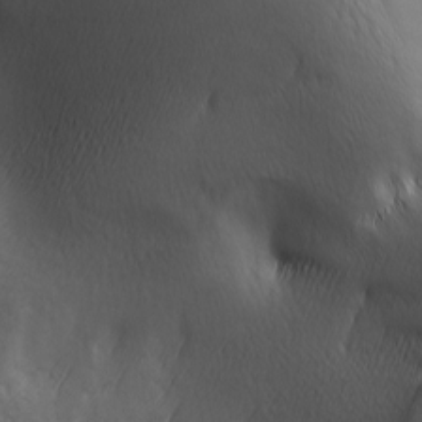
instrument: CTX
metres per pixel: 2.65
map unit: lAa
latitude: -6.3684
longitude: -121.9717
